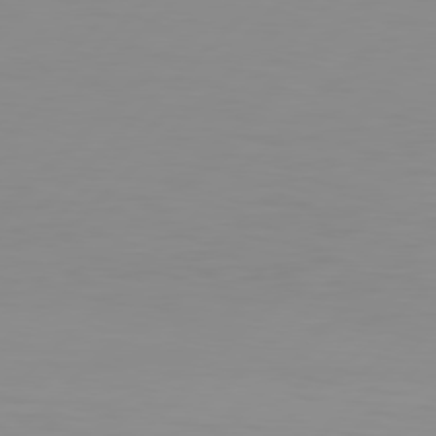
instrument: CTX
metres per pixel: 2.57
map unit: Hpe
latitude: 78.0444
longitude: -123.0836
